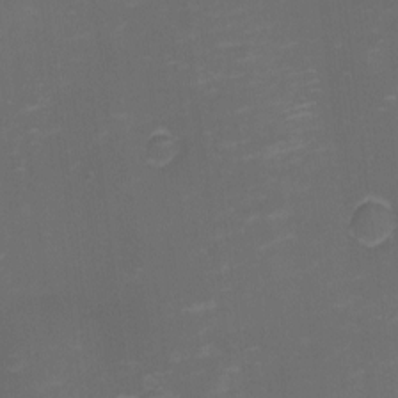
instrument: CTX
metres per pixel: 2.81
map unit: eHh
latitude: -1.5211
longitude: -79.1026
